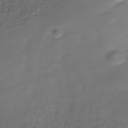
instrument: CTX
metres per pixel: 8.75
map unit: Nhe
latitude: -37.4265
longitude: -88.1578
